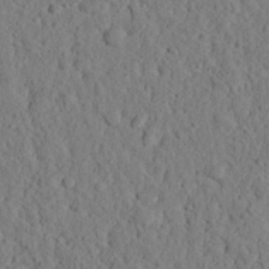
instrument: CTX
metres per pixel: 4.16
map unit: eHh
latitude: 25.7827
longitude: -79.2537
